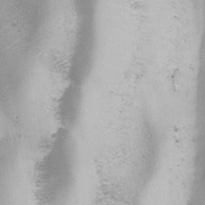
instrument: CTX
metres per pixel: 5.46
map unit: Ave
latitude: -7.9556
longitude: -119.4993
